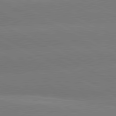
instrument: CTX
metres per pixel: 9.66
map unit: lApd
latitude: 80.7624
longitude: -147.3482
